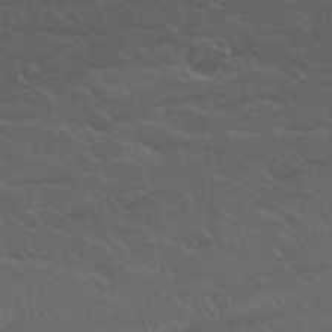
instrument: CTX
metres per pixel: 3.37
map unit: Hto
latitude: 32.1767
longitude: -50.8191
